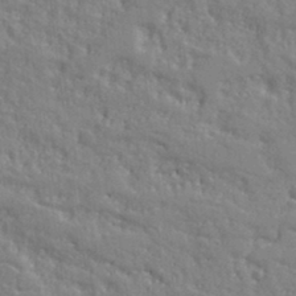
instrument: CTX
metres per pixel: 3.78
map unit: Ht
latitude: 10.1389
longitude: -77.0836
